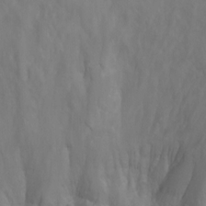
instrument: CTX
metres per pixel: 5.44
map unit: Ht
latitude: -2.2550
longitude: -33.5182
